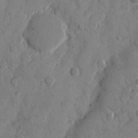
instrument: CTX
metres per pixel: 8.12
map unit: eHh
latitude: 9.7639
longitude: -67.3481
